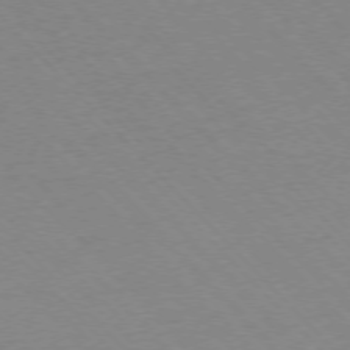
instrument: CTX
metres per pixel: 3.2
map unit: Ap
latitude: -76.5007
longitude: -85.5371
